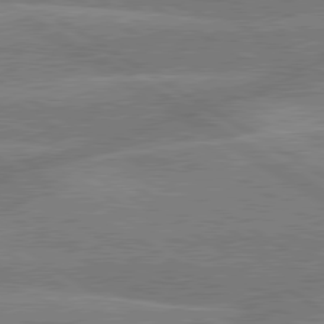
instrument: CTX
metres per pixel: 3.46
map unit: lApd
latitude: 79.8584
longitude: -133.3293
